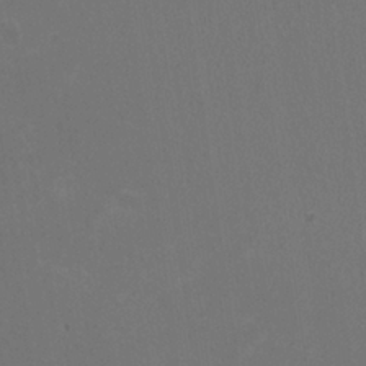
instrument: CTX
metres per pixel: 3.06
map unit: HNhu
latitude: -1.1432
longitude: -1.1214
